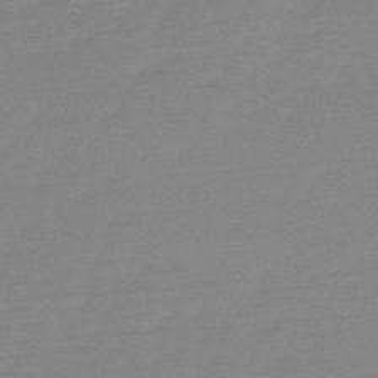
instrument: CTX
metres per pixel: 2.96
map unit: HNb
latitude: -49.7100
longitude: -38.4601
